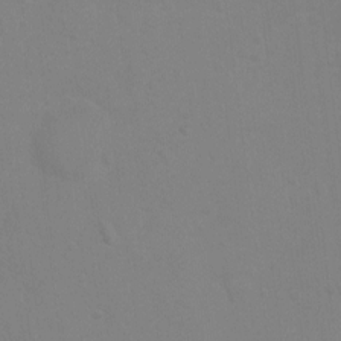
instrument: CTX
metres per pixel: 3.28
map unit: Ht
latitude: 3.1214
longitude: -28.1767
